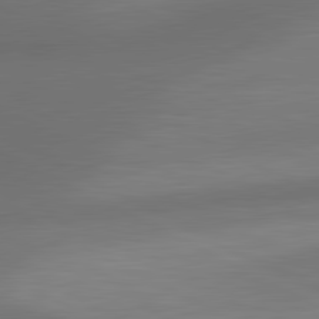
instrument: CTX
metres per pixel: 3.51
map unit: lApd
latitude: 81.1781
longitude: 132.8219
